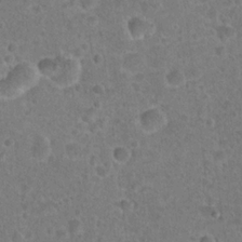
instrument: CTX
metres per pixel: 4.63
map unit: Hto
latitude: 22.0444
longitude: -48.4979
